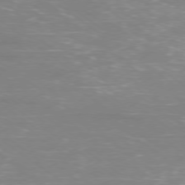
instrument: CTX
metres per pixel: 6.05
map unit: Ap
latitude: -78.8219
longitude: -61.6127
